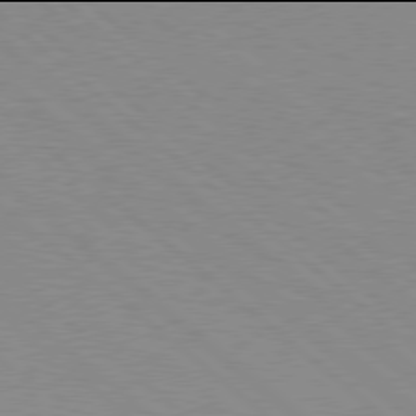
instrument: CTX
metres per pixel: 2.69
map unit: Hpe
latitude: 77.9906
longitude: -160.2333
